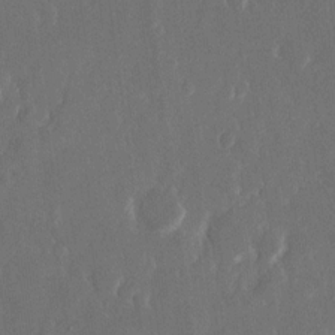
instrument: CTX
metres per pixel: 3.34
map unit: eHh
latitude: 15.6505
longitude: -72.7625
